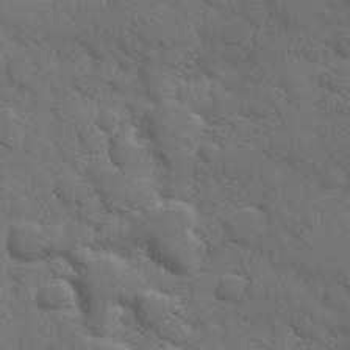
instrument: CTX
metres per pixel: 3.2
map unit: Hve
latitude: 25.4993
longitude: 148.4440
